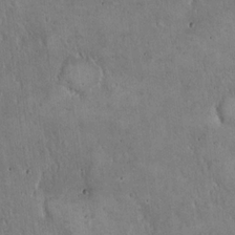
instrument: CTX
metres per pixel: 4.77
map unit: Hto
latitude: 16.6302
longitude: -59.8772
